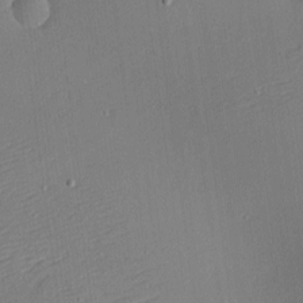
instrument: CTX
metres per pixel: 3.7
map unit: Nhu
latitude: 0.5545
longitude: -77.1970
